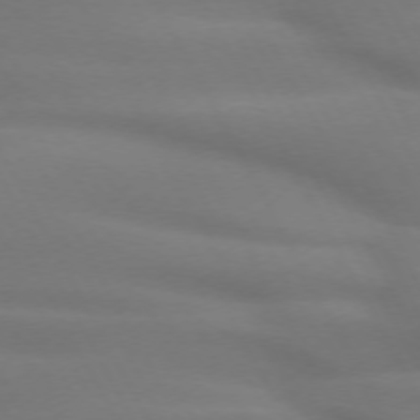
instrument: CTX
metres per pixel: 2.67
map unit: lApd
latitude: 71.7638
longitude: -51.1025
